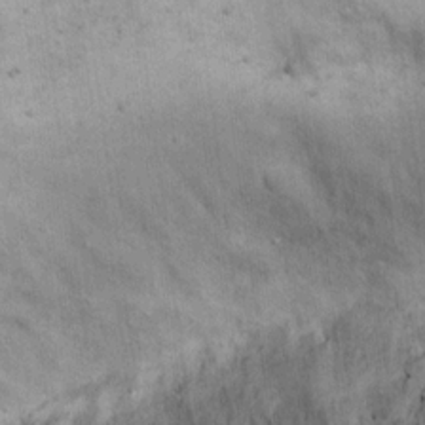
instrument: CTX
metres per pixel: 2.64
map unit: eHh
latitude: 17.4615
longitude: -63.4994
